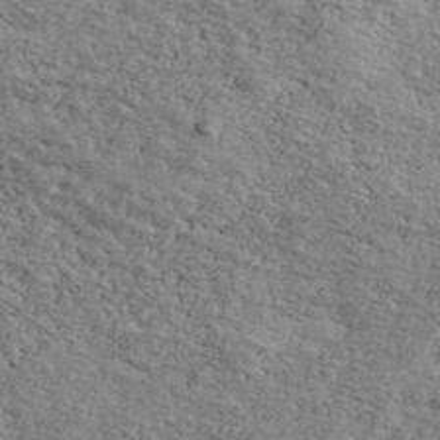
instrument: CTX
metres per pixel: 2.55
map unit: Ave
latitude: 41.4048
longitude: -108.7246
